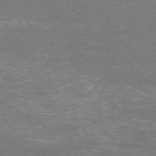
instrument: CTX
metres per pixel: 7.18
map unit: Ap
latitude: -75.2565
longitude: -74.6491
